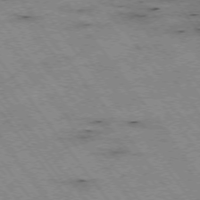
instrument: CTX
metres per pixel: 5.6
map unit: Hpe
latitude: -74.8975
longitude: 4.4629
